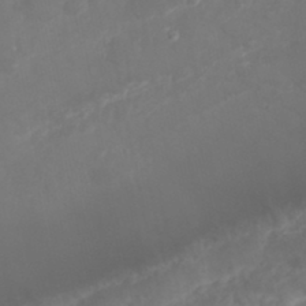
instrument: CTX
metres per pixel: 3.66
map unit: Nhu
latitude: 25.8772
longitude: -62.5924
